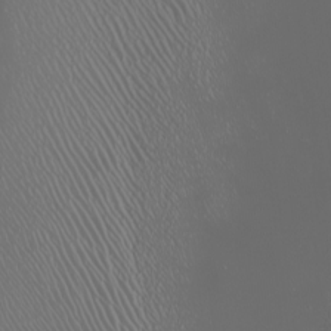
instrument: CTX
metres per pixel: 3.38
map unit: Nhu
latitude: -6.7274
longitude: -91.1025
